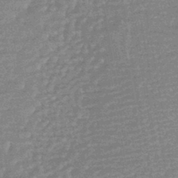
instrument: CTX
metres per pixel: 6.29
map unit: HNhu
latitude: -43.3320
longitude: 99.2943
